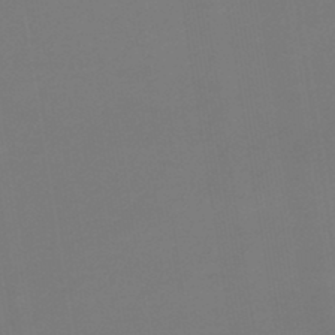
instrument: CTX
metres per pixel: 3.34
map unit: lHb
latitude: -46.1605
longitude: 70.7085
